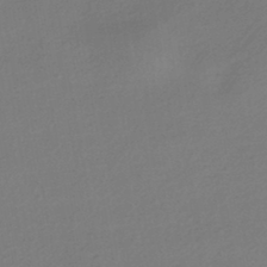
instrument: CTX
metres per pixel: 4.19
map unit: HNhu
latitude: -43.1809
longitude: 89.7099
